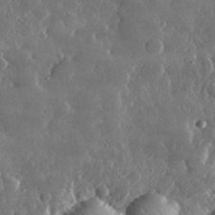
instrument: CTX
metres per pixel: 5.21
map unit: lHvf
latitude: 32.7435
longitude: -89.9717
